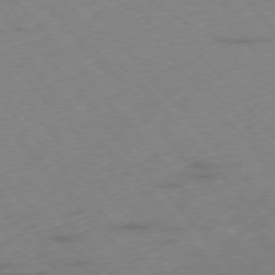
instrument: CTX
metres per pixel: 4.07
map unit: Hpe
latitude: -76.1228
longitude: -17.7639
